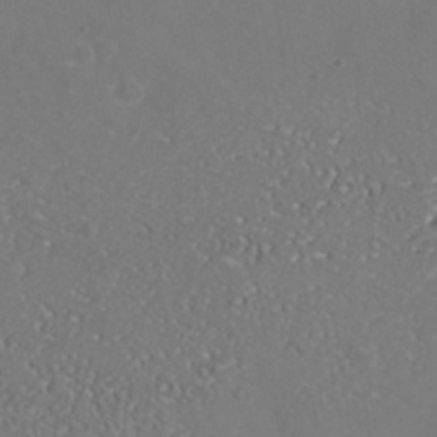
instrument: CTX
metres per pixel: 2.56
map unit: Nhe
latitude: -37.1431
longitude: -90.6490
